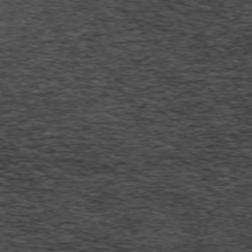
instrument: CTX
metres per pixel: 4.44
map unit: Hpe
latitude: -70.6330
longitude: 11.5399
